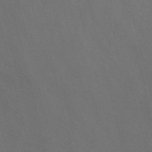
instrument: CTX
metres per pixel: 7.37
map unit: Nve
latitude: -57.7100
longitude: 64.8408
